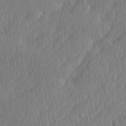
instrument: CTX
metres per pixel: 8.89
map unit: Ave
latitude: -0.7275
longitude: -114.2900
